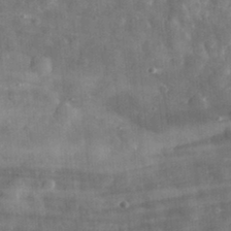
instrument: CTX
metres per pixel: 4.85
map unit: eHh
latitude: 32.1011
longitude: -71.5371
